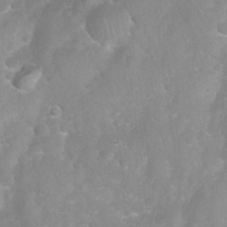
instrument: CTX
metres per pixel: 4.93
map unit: Nhu
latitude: 27.2915
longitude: -63.5182
